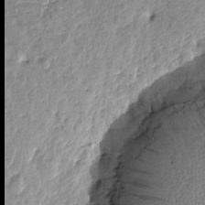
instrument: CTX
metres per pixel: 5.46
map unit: Htu
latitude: 1.0458
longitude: -179.9906
